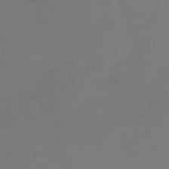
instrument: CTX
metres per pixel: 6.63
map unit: HNb
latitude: -35.5966
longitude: 55.2754
